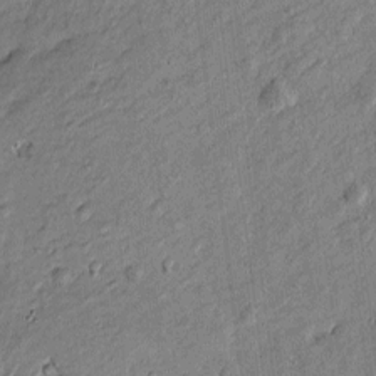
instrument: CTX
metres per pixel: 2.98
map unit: Htu
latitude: -6.8408
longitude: 177.3321
